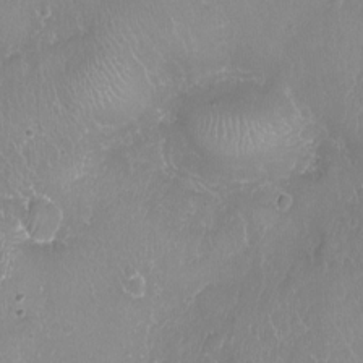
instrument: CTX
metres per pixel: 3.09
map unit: Ht
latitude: -8.1606
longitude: -20.3468
